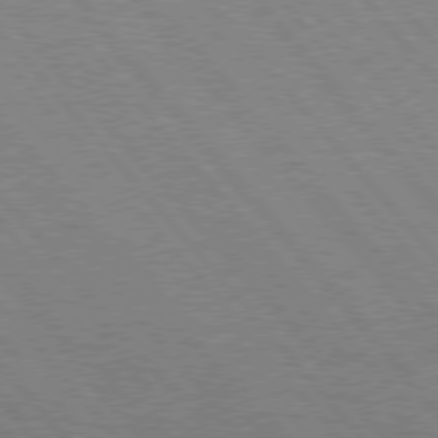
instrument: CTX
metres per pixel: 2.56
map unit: Hpe
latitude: 76.0822
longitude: -144.1389
